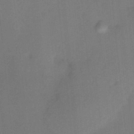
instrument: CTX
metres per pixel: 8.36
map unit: HNhu
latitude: 12.8947
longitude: 10.4629
